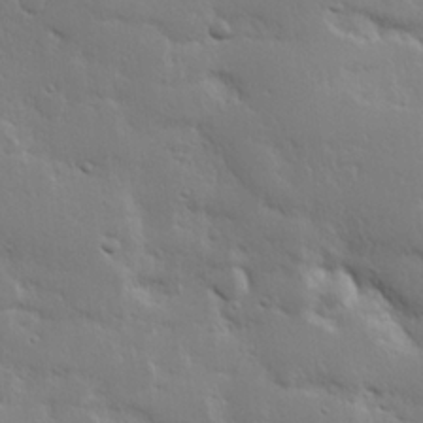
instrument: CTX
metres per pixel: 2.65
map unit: Hve
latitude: 24.5167
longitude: 145.5777
